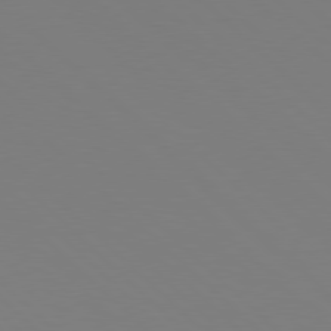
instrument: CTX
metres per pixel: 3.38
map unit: Hpe
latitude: 77.9150
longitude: -164.6302
